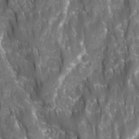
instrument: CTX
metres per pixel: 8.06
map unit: Ave
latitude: 15.6883
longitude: -134.0633
